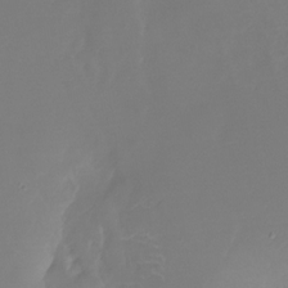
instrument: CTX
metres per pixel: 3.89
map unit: Nhu
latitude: -27.7099
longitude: -79.1781
